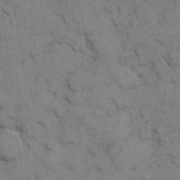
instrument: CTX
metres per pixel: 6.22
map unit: eHh
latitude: 7.3104
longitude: -65.2159
